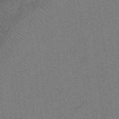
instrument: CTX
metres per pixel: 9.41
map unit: Nhu
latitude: 13.2915
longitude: -36.5735
